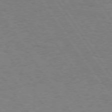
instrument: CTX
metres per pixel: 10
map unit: Hpe
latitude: 74.6679
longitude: -135.8583
